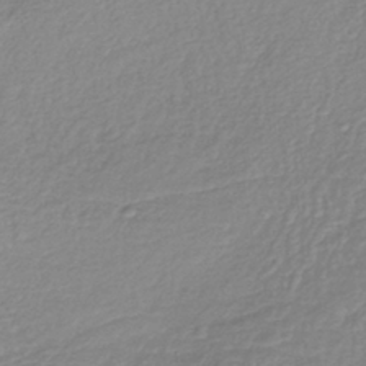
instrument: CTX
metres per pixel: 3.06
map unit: lHb
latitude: -40.5951
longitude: 70.3495
